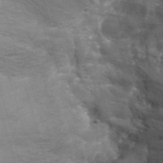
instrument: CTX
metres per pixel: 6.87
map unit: Ht
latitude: 0.5168
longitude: -32.2523
